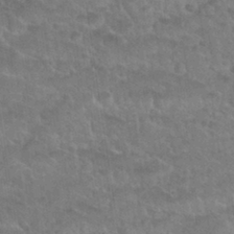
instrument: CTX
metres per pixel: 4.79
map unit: Nhu
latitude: 30.9892
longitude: -51.9150
